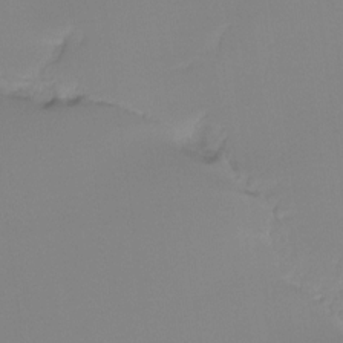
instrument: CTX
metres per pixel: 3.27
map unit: Ht
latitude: -13.9745
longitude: -51.2726
